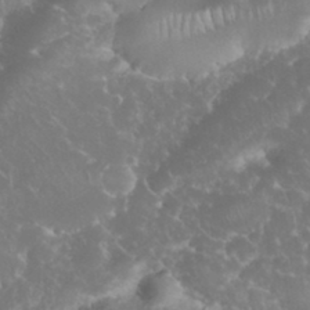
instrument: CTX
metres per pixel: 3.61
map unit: eHh
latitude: 34.8758
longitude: -63.5560
